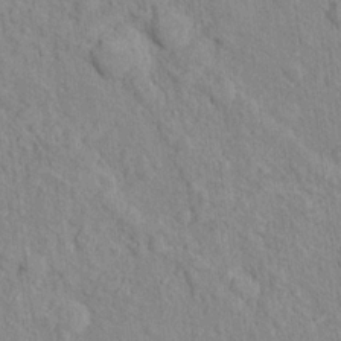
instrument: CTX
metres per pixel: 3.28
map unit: Nhu
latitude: 16.3467
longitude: -32.2334
